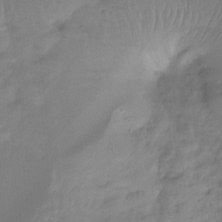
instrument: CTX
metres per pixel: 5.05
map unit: Htu
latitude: -14.4629
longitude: -45.5938
